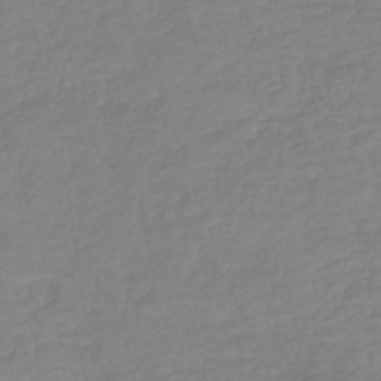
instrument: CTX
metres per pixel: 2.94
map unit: lHb
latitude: -36.8786
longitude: 69.9556
